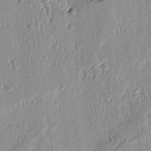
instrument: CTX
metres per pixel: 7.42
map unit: Ave
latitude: 12.9703
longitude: -134.7624
